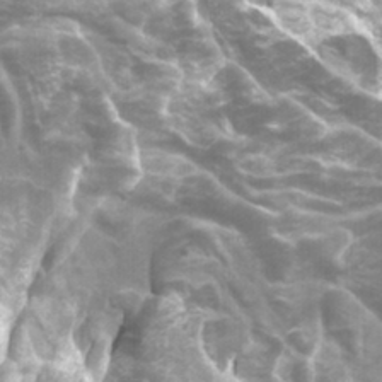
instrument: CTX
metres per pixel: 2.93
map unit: Htu
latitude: -1.1998
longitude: -76.6679
